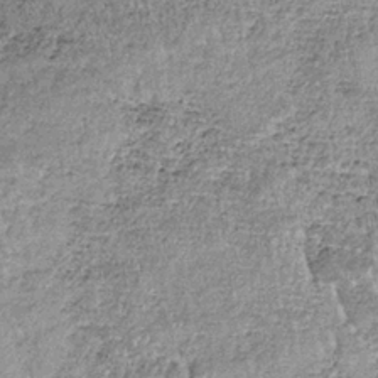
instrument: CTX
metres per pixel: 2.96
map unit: lHb
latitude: -36.0283
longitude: 65.0298
